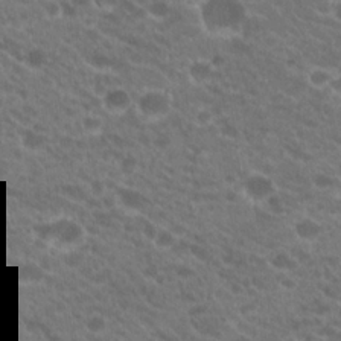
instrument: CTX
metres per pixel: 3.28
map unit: Hto
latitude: 20.6113
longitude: -35.8583
